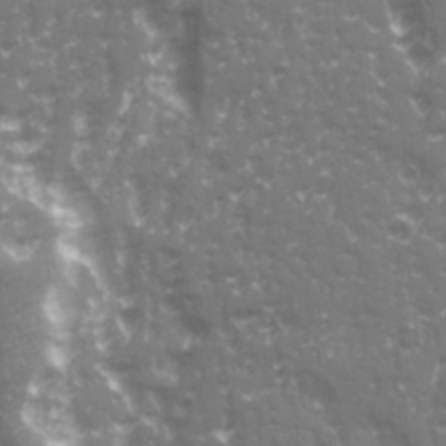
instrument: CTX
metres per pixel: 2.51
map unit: Ave
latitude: 20.9136
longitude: -132.6868
